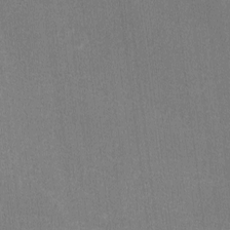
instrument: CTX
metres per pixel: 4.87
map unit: lAvf
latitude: -8.2550
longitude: -113.7449
